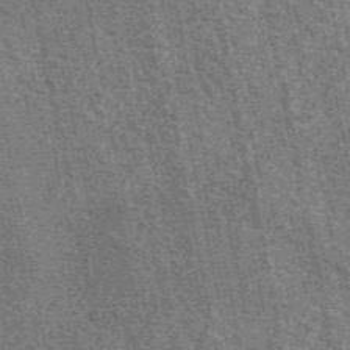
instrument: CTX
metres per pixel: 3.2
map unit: eAb
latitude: 51.4804
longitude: 114.7652
